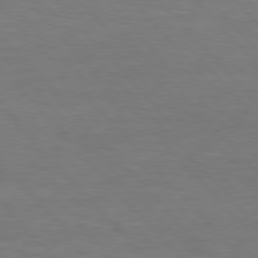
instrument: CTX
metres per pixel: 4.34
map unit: lApd
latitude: 76.5734
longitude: -59.1214
